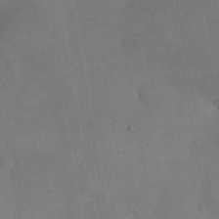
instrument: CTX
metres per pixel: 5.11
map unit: Nhu
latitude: 27.1025
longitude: -69.7828
